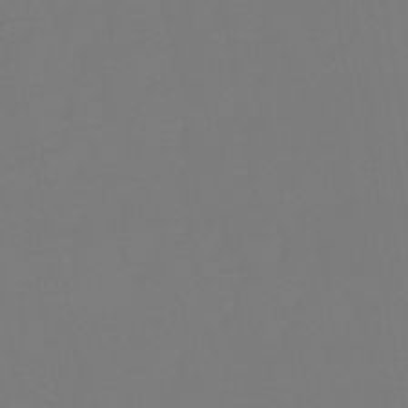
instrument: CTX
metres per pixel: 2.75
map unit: eHb
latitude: -50.3684
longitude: 74.7841
